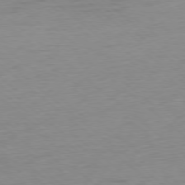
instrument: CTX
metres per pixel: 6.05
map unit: Ap
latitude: -78.4629
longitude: -63.3293
